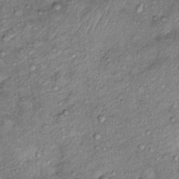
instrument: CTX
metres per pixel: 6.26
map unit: Ht
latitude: 9.9906
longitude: -37.8961
